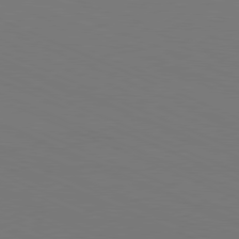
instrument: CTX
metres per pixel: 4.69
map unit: Hpe
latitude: -81.6533
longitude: 20.5007
